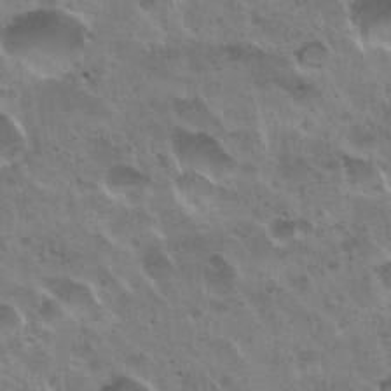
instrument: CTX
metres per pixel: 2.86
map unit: Nhu
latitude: 30.4223
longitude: -55.3670
